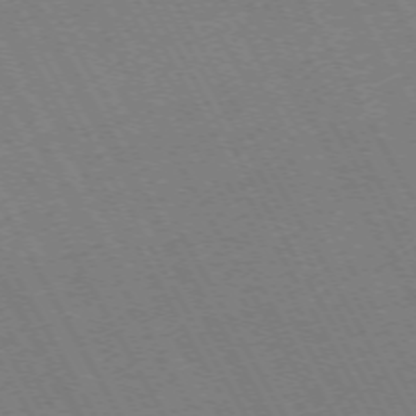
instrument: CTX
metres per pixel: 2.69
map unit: Hpe
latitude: -72.5007
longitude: 11.2754
